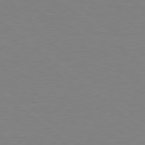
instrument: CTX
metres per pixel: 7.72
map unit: Hpe
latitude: 78.4979
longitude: -148.2711
